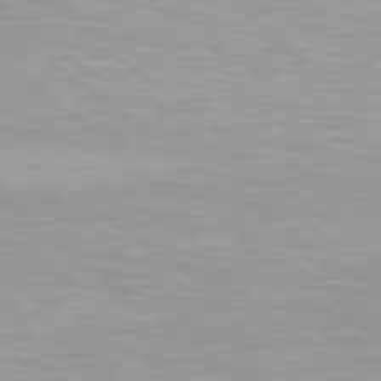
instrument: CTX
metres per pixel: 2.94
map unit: Hpe
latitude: 79.3104
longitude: -129.3104
